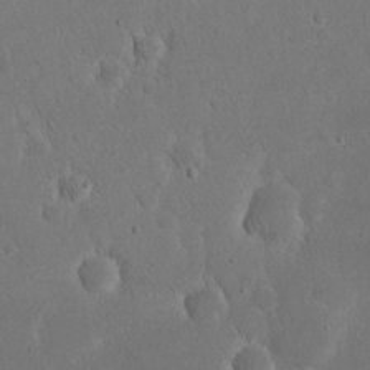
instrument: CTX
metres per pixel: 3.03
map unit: eHh
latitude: 20.7247
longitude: -68.7246
